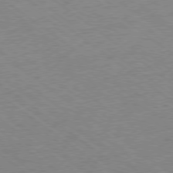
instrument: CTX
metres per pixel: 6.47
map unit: Hpe
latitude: -79.0486
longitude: -14.6869
